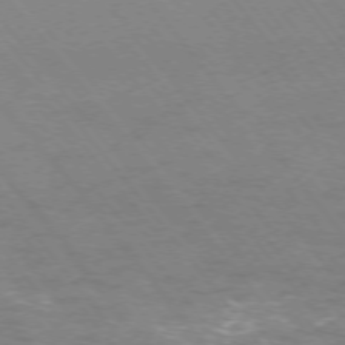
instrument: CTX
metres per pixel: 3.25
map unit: Ap
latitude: -75.6722
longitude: -69.9906
